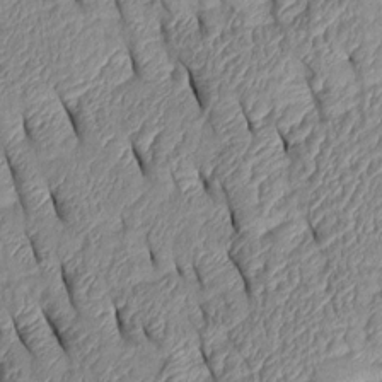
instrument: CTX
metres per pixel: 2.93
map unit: Htu
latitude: 1.7827
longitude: 149.3510
